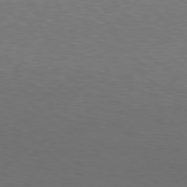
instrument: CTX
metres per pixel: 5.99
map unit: Hpe
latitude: 77.3481
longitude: -124.5545
